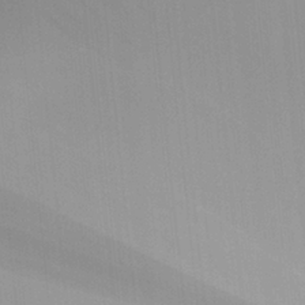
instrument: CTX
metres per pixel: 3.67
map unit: Aa
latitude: 28.0444
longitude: -131.8017
